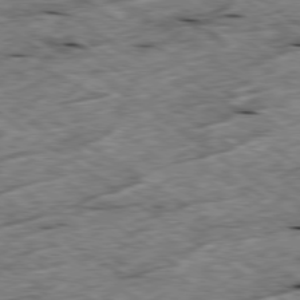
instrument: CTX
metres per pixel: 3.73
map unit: Ap
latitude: -79.5777
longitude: -87.7827
